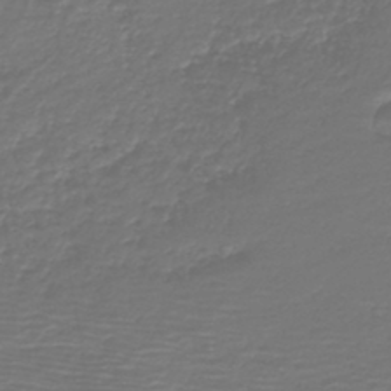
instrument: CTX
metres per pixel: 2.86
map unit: HNb
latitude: -42.6518
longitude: 51.7100
